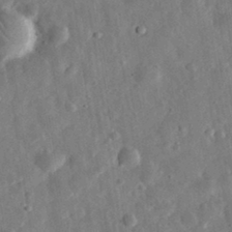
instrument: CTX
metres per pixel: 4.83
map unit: eHh
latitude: 32.4034
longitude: -77.2915
